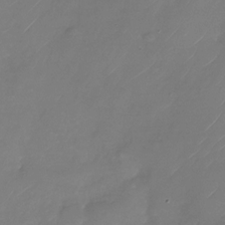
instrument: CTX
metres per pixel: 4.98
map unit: Nhu
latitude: -28.6330
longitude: -72.1011
